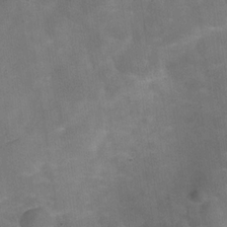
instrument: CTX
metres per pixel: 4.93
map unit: Hve
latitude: -30.0850
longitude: 93.7289
